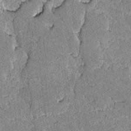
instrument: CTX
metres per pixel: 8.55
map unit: lAvf
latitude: -8.8219
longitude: -113.4048
